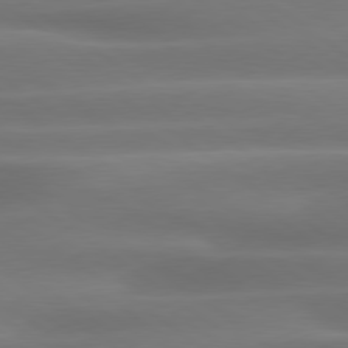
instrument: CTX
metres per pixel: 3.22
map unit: lApd
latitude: 79.3860
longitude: -134.1766
